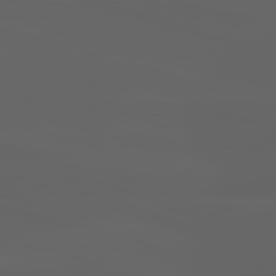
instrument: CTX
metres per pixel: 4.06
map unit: lApd
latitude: 82.9324
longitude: -133.5371
